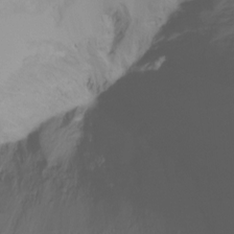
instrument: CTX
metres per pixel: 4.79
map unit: Ht
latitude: -17.1243
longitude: -47.0837
